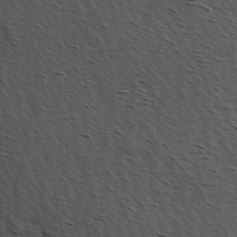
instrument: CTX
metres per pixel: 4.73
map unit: Hve
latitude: 2.1578
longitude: -124.1011
